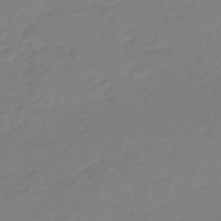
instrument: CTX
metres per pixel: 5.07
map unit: eHb
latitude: -46.5951
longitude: 88.8597
